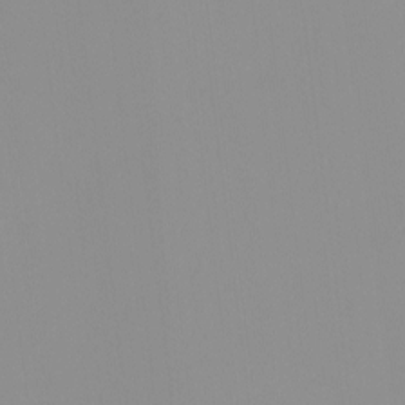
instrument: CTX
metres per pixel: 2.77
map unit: HNhu
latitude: -0.7275
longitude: -6.2522
